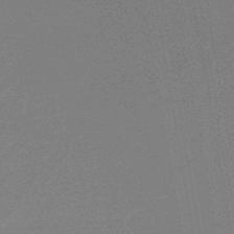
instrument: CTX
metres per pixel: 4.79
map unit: lHb
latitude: -45.9556
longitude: 59.2375
